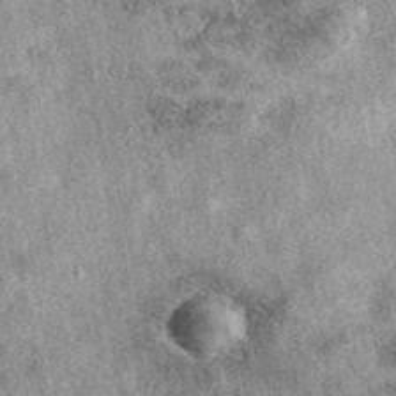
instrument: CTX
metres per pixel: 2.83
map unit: eAb
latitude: 39.4426
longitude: 110.2928
